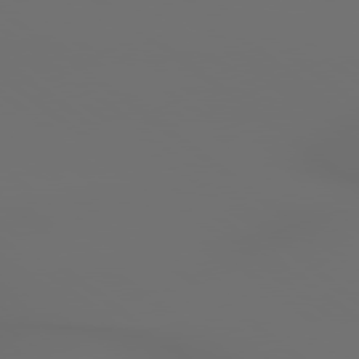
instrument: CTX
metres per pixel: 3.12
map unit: lApd
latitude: 79.1970
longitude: 177.2565
